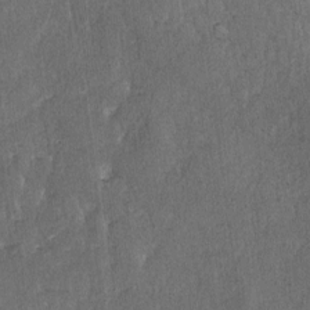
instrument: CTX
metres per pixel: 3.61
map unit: lAvf
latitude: -8.3306
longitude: -111.8772
